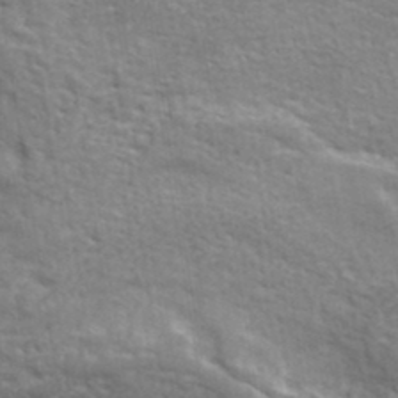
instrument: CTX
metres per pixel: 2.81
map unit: lHvf
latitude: 37.1026
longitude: -92.0822
